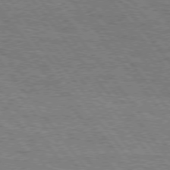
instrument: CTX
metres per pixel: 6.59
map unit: Hpe
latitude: 75.5371
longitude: -138.7435
